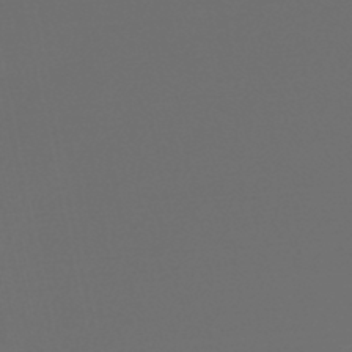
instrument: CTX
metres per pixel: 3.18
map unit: lHb
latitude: -47.1998
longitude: 64.4251
